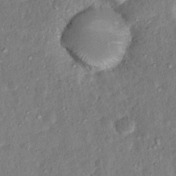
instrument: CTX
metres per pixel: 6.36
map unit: Hto
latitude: 14.8758
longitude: -29.8394
